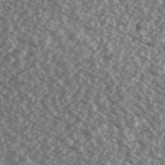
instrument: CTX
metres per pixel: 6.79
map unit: Ave
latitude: 39.1214
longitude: -111.4993
